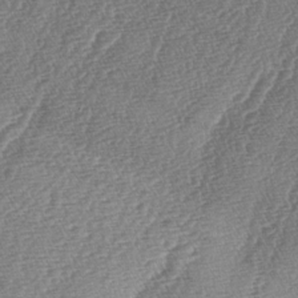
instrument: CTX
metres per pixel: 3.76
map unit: lAa
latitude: -4.9163
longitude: -129.3859
